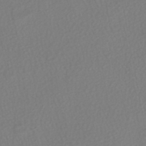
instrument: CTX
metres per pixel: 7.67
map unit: HNhu
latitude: -47.4832
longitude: 103.5588
